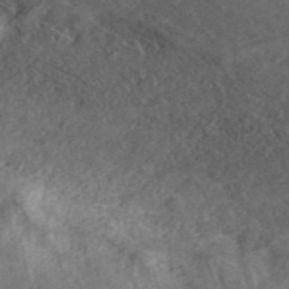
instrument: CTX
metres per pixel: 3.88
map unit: ANa
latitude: 45.2537
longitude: 24.5951
